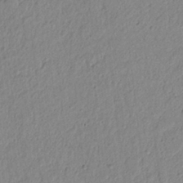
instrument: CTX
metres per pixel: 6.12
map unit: lAvf
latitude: 6.4979
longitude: 165.5588
